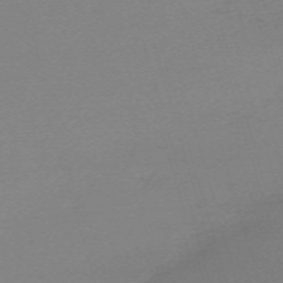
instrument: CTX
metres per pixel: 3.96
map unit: eHh
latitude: -62.3684
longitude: 52.1983
